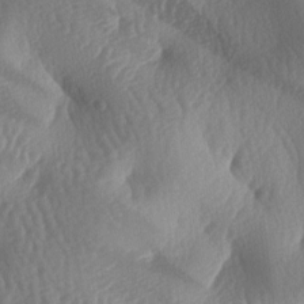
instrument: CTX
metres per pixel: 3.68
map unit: lAa
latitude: -7.4832
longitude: -128.4223
